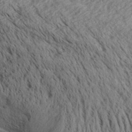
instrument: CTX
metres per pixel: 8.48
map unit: Aa
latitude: 28.3845
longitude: -134.2333
